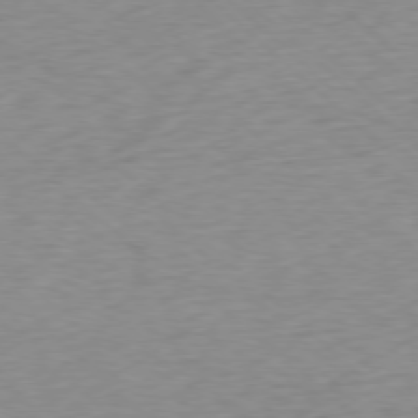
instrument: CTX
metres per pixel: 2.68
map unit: Ap
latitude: -77.5210
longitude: -78.9703
